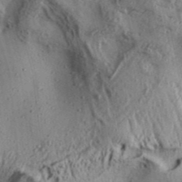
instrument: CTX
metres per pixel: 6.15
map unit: Aa
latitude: 30.6113
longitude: -136.8380
